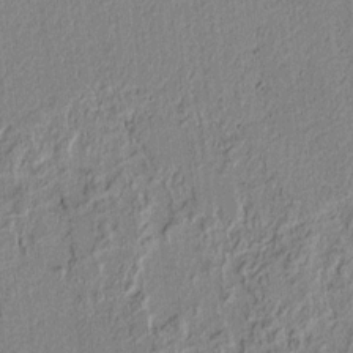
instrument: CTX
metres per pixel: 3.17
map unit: lAvf
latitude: 6.5735
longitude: 168.7085
